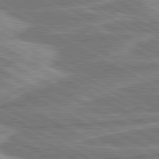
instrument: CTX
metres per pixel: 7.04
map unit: lApd
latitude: 80.5735
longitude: -171.6505
